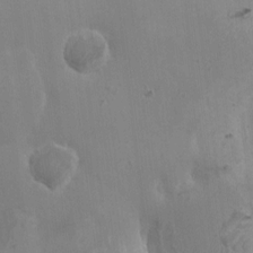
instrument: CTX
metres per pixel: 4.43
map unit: HNhu
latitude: 5.5182
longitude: 1.2187
